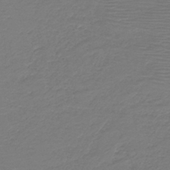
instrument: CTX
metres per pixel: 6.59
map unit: HNb
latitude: -43.0297
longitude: 52.6896
